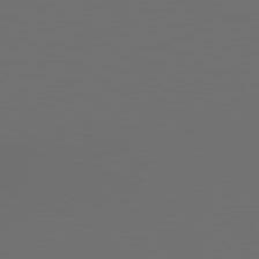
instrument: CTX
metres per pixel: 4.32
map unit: Hpe
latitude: 78.8380
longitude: 176.6330
